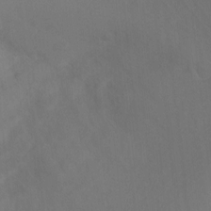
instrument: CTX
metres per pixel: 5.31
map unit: Ht
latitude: 1.8583
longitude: -25.6882
